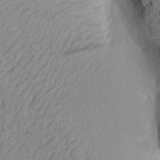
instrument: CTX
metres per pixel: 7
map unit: Aa
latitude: 18.2711
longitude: -145.8205
